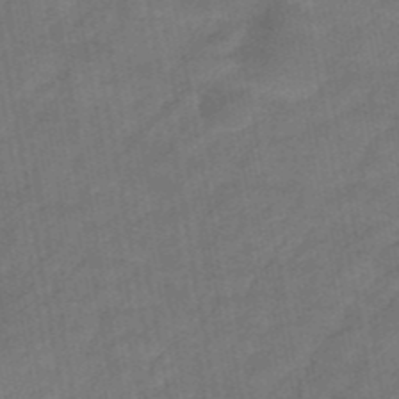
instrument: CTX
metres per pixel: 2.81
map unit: eHb
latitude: -39.7289
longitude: 82.8408
